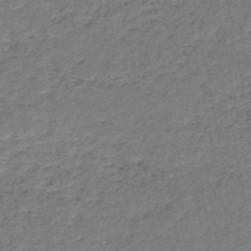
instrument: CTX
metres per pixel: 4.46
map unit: HNb
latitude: -50.1228
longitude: -52.8191
